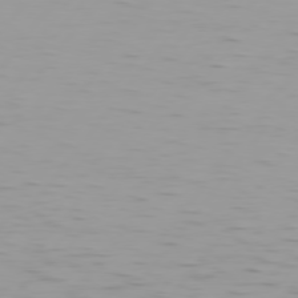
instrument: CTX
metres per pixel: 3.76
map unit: Hpe
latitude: 75.8017
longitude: -124.8946
